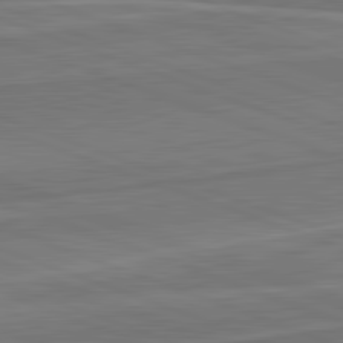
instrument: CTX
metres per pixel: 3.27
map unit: lApd
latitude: 82.3089
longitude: 140.0094
